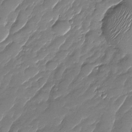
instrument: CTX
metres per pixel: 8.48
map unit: Nhu
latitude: -28.6141
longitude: -64.9136
